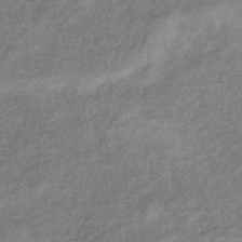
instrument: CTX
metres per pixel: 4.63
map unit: eHb
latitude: -39.4455
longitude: 80.5385
